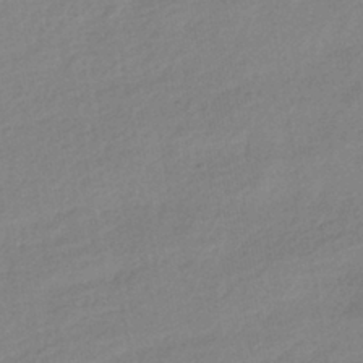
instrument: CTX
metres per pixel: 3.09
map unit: HNhu
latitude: -41.4076
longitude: 95.3131
